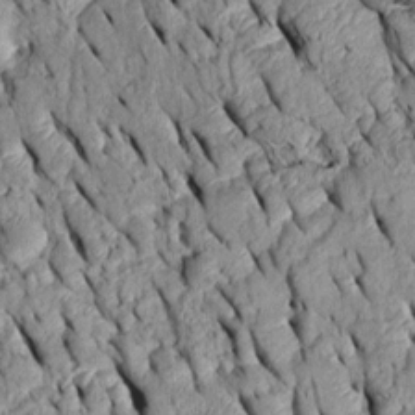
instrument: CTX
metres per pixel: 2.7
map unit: Htu
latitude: -0.0661
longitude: 150.4440
